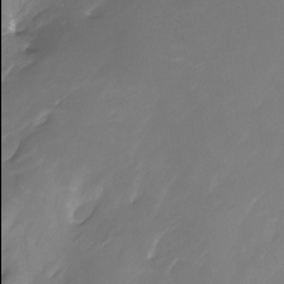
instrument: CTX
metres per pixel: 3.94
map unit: Htu
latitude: -13.5966
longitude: -45.9906
